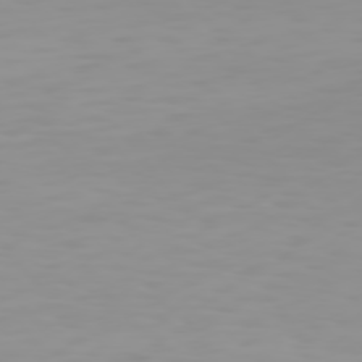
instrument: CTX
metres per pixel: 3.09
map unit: Hpe
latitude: 74.8569
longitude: -129.0647
